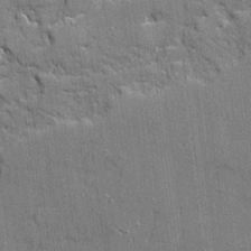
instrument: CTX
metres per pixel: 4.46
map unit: Ave
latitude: 20.1956
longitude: -128.7057
